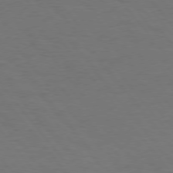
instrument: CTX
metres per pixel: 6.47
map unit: Hpe
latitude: 75.1025
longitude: -131.7072
